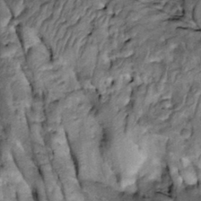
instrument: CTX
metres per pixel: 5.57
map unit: Htu
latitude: -3.4832
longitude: 150.1605
